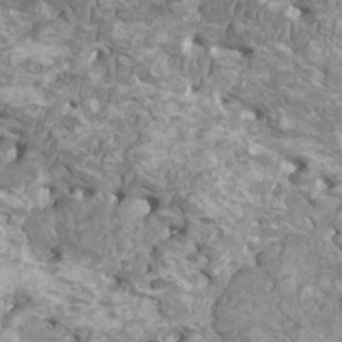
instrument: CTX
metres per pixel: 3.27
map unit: HNhu
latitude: 2.1955
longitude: -0.3467
